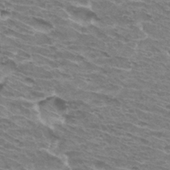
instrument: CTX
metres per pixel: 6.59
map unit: Hto
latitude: 31.9528
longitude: -42.3089
